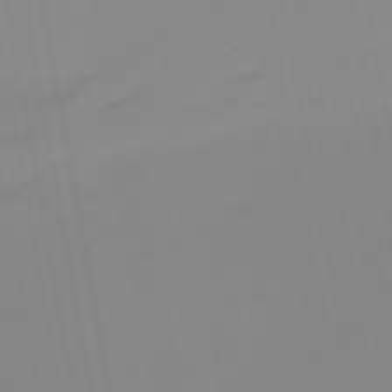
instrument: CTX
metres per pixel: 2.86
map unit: lHb
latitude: -48.5385
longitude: 74.5385
